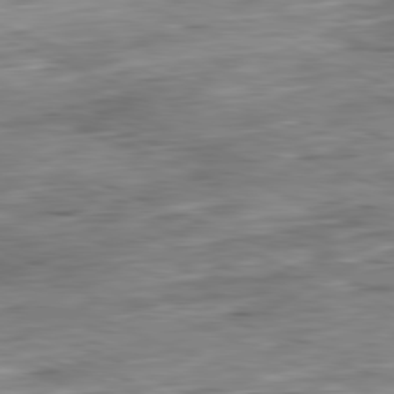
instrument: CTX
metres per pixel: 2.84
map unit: Ap
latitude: -81.7289
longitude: -70.3845
